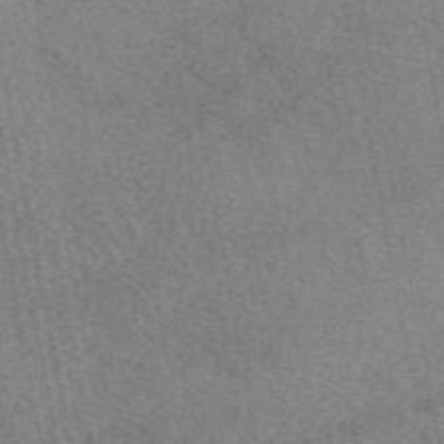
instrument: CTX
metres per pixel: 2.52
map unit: eAb
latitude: 48.7813
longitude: 111.7477
